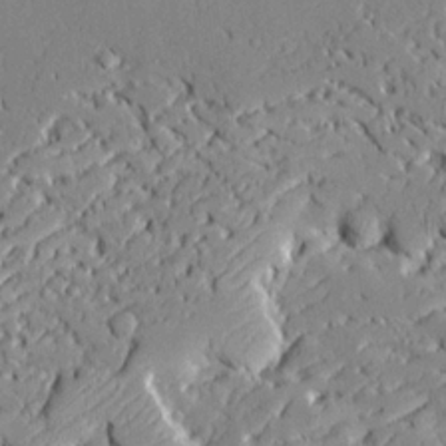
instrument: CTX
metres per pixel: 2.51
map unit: Ave
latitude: 21.7072
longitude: -128.3089
